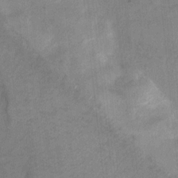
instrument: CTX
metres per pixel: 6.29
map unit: Ht
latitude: 7.0458
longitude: -30.4979
